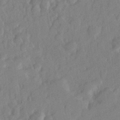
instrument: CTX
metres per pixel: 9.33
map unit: lHvf
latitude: 25.4426
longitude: 143.8611
